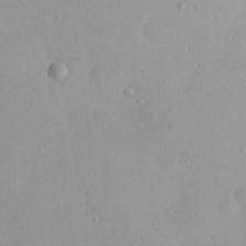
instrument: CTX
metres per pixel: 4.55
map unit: eHh
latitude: 23.8772
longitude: -64.7057
